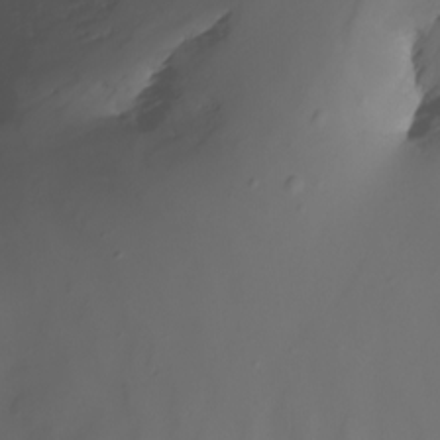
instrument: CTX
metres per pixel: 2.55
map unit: Nhu
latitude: -7.5588
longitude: -82.2900
